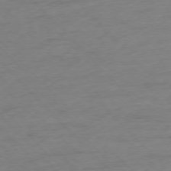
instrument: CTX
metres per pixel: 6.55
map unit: Ap
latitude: -76.5763
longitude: -80.2145
